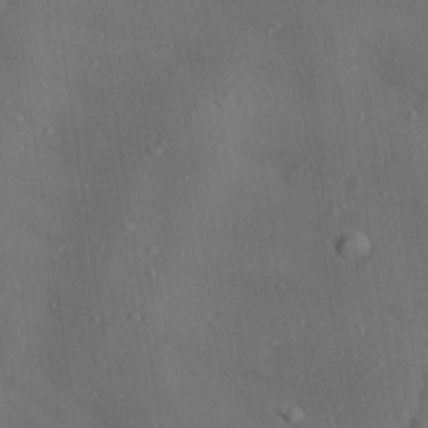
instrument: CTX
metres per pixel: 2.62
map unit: lAa
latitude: 22.7435
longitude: -137.6505
